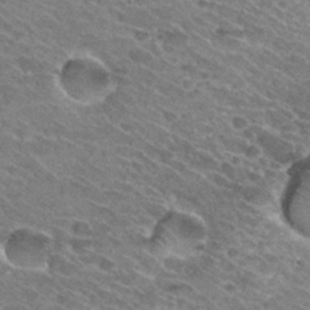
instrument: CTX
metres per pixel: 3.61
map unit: Hto
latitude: 31.4994
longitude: -46.0822
